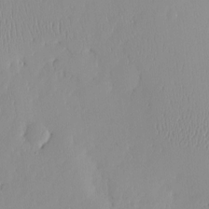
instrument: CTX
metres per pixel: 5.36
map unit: HNhu
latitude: -4.8597
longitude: 15.5588
